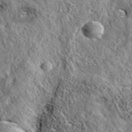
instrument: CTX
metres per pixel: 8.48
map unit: eAb
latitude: 37.0269
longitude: 109.7100
